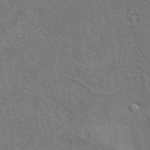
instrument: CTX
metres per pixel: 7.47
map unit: eAb
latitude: 41.2914
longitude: 103.8611
